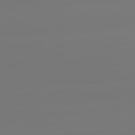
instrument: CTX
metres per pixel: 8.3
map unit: lApd
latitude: 81.3293
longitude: -150.1389
